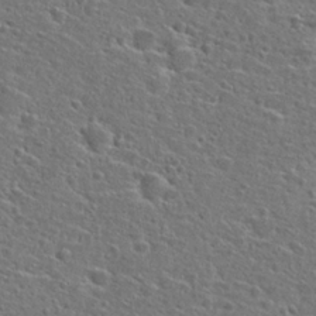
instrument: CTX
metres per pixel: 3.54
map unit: Hto
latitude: 26.5357
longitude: -47.9906
